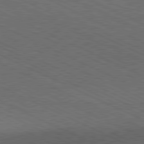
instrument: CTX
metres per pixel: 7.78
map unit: Hpe
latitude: -81.8989
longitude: 18.2739
